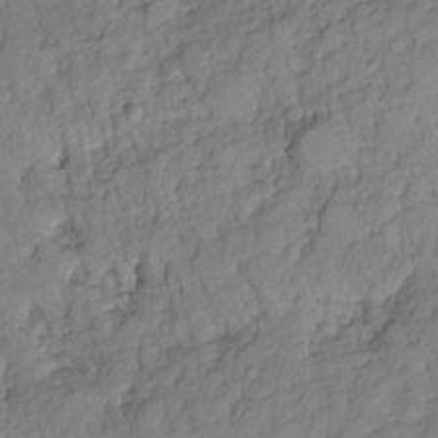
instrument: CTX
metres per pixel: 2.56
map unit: HNhu
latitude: -24.1984
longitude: 49.2943
